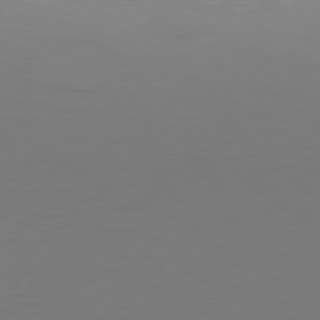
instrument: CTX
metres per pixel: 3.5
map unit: Hpe
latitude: 78.1200
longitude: -127.6316
